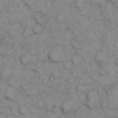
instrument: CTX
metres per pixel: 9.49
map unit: eHh
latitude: 7.0836
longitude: -64.9703
